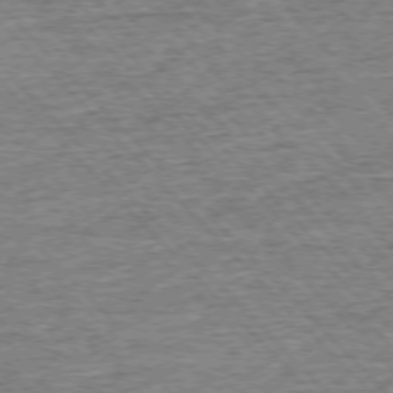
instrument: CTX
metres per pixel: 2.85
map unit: Ap
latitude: -76.1984
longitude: -92.2522
